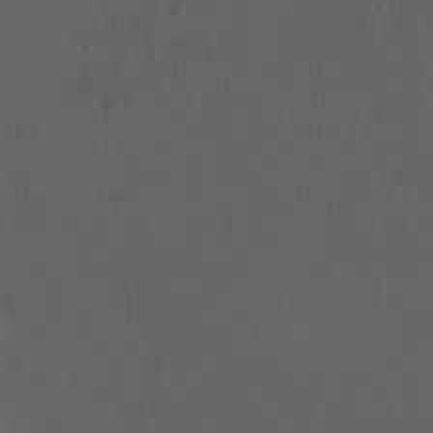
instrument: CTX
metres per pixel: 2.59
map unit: eHh
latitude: -2.8407
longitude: 19.5966
